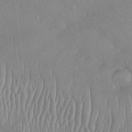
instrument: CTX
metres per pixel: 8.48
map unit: Nhu
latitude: 28.1011
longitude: -67.8394
